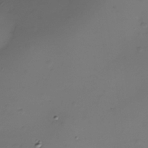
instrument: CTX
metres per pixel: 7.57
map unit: Nhe
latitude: -35.3699
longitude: -117.6127
